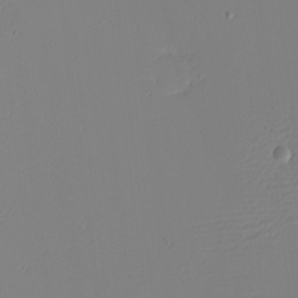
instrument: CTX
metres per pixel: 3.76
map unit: eHh
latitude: -4.4818
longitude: -81.4804
